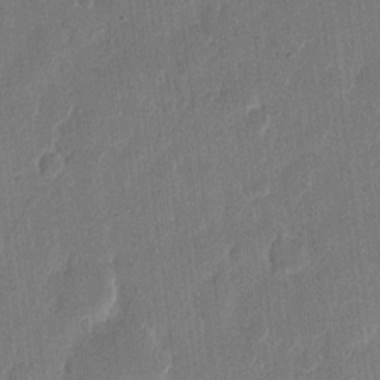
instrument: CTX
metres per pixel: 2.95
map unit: eHh
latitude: 12.3656
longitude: -68.6869
